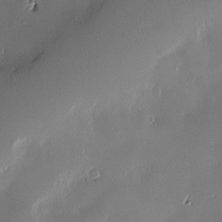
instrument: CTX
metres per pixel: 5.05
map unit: Nve
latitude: -9.5399
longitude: 173.4076
